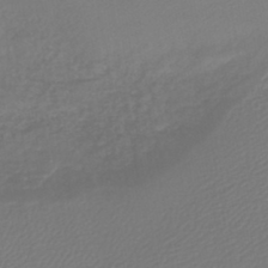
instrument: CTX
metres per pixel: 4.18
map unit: lHb
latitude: -42.3684
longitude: 65.7856
